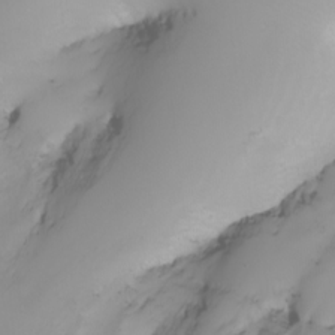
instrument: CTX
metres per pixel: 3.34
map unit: Nhu
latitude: -6.7274
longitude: -83.9339
